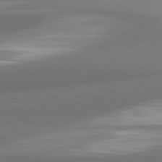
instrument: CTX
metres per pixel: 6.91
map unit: lApd
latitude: 81.9528
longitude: -160.7624
